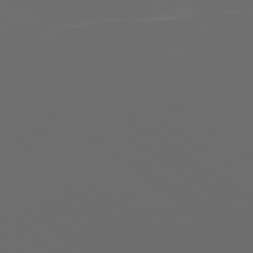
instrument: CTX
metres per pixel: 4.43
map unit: Ap
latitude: -79.3320
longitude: -59.2726
